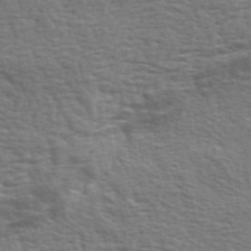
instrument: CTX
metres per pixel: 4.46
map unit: eHh
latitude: 35.9150
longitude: -80.7624
